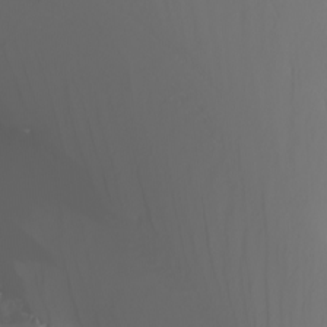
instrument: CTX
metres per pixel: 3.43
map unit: Nhu
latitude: -6.8030
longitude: -83.8772
